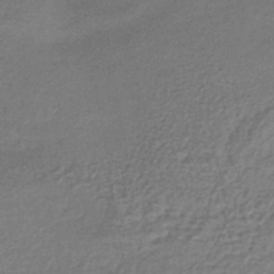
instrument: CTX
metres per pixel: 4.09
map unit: lHb
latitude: -36.1416
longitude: 59.4454
